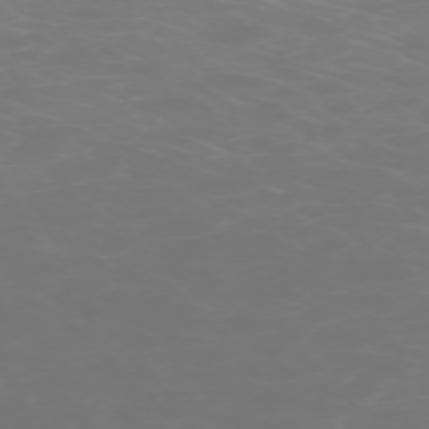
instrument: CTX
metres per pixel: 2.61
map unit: Ap
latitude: -74.6708
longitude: -75.4049
